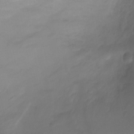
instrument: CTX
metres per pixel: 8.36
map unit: Ht
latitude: -1.4266
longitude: -19.5560
